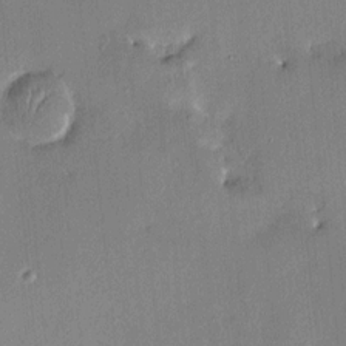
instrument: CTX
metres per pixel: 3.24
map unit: HNhu
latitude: 7.3293
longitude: 5.0108
